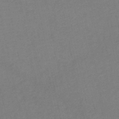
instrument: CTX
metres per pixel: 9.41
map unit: lHb
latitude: -46.7463
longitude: 61.5588
